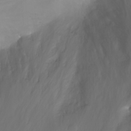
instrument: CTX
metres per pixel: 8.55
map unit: Nhu
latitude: -11.7100
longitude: -64.8002
